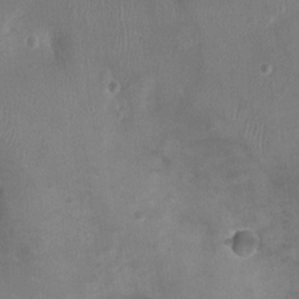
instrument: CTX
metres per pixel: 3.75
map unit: Ht
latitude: -4.7274
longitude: -16.1011
